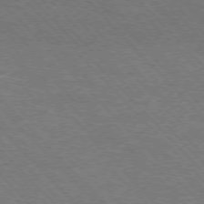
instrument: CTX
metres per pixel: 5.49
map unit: Hpe
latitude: -77.4076
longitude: -12.8380
